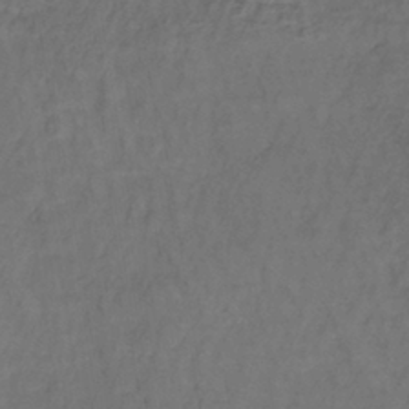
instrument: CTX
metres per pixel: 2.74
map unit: lHb
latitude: -38.3495
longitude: 61.5777
